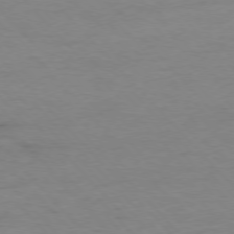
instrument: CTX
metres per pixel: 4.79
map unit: Ap
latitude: -77.2754
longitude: -83.4993
